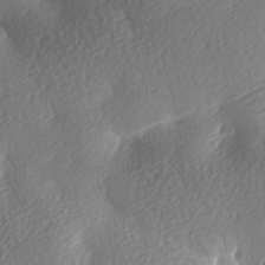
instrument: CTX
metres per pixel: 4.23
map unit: lAa
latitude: -8.5763
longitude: -126.1578
